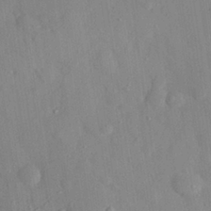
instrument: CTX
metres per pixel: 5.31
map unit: eHh
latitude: 28.0444
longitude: -78.1011
